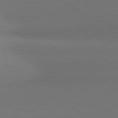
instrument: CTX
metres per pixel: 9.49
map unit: lApd
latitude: 81.3482
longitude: 154.2929
